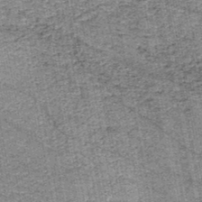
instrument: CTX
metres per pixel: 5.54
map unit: HNb
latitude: -44.9731
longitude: 53.4076
